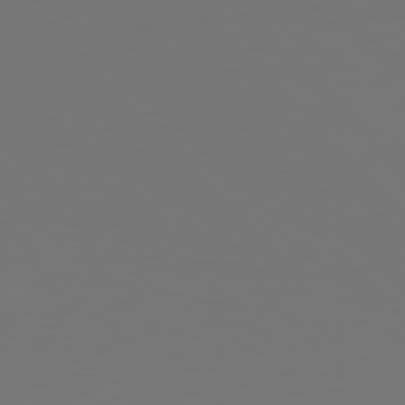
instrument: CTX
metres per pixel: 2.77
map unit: Hpe
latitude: 77.5560
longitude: -175.9906
